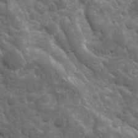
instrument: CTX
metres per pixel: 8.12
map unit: Ave
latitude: 10.6680
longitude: -103.7449
